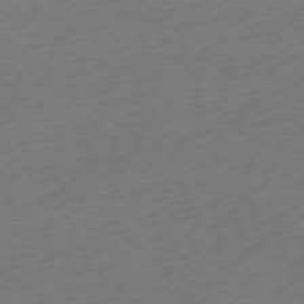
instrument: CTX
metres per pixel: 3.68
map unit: Ap
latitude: -75.1243
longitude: -70.9514
